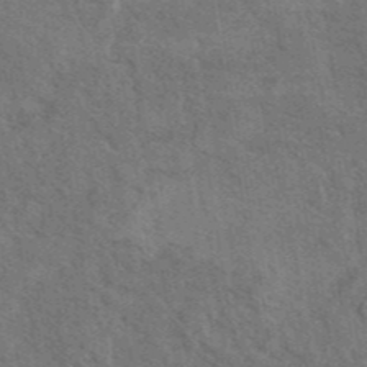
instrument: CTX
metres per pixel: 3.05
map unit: eAb
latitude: 43.2537
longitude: 110.5573
